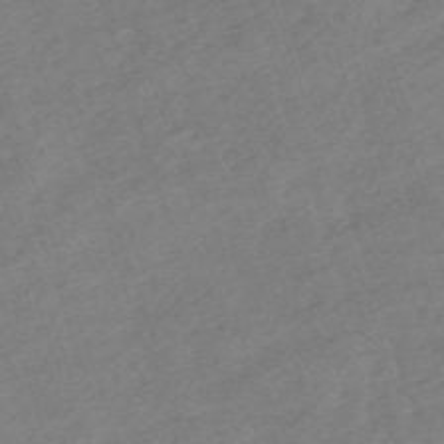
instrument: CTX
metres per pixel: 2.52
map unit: eHh
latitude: -62.8030
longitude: 53.7666
